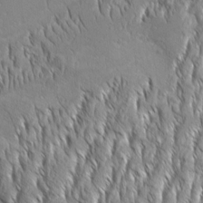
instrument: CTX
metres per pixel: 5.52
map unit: Aa
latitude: 8.2901
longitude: -132.1578
